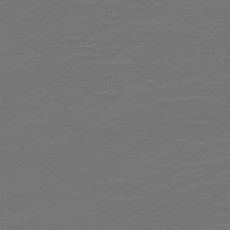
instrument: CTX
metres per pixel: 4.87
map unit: HNb
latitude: -47.9178
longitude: -44.5923
